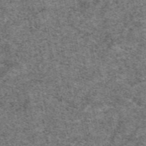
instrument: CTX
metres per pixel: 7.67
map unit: eAb
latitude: 48.4790
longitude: 116.3117
